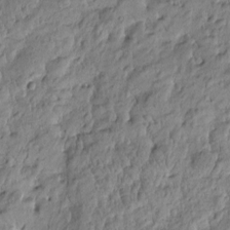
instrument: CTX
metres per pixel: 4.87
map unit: Htu
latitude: -4.8786
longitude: 177.1242
